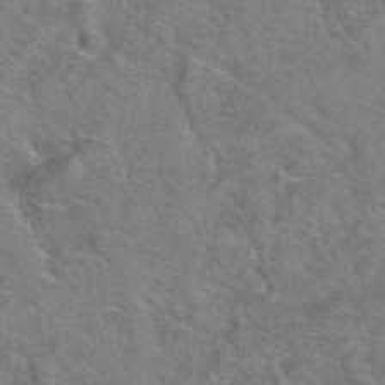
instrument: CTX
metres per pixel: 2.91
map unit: Hto
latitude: 39.4993
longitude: -43.0081
